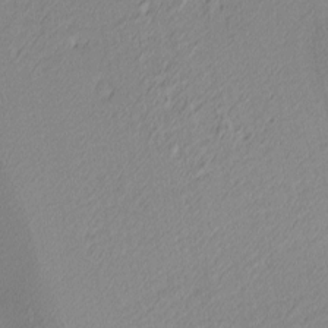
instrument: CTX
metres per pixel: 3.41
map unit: lAa
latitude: 3.8205
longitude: -116.0444
